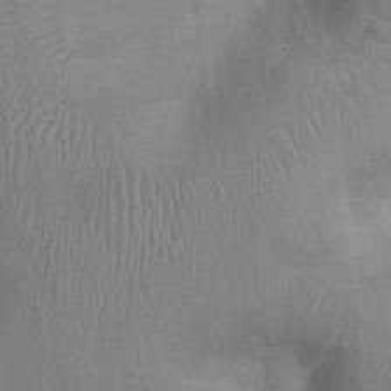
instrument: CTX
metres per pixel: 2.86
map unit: Ht
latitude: 0.0822
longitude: -13.1592
